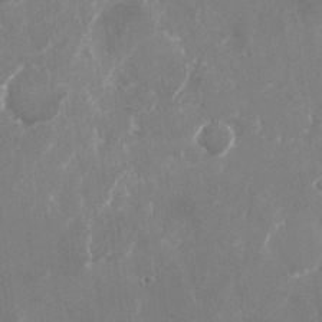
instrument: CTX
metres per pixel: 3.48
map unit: Nhu
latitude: -22.4062
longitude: -72.4223
